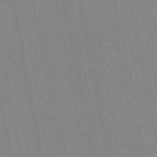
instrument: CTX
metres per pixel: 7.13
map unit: lHb
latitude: -47.8800
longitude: 78.3495
